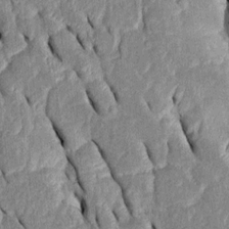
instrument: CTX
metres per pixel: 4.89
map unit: Htu
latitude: -0.6141
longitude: 150.1605
